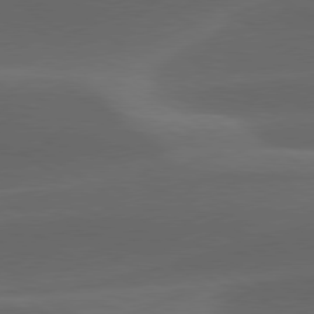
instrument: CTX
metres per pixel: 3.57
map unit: lApd
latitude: 79.2726
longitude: -49.5371
